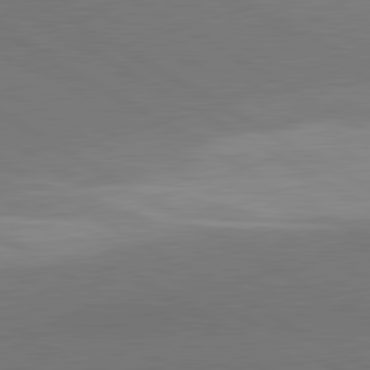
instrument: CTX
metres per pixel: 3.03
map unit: lApd
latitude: 81.3482
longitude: 160.7085
